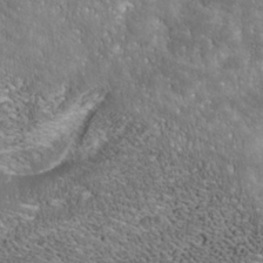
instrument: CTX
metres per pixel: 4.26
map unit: Nhe
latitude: -39.8800
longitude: -117.3482
